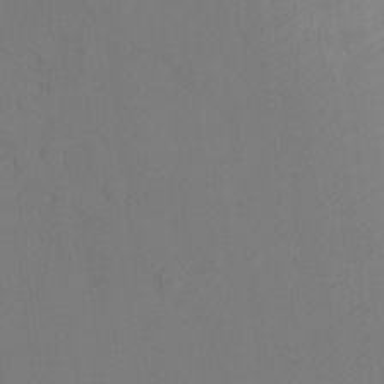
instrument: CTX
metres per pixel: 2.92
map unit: Ht
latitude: 1.1214
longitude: -34.1955
